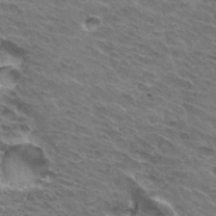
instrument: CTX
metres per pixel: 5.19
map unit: Hto
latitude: 32.4223
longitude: -44.4034
